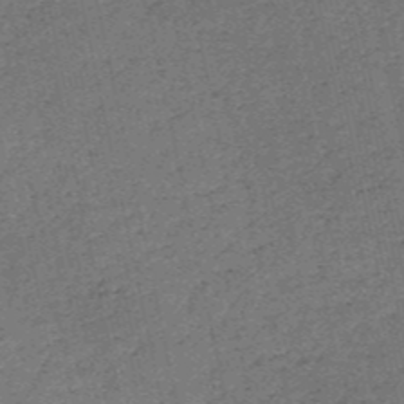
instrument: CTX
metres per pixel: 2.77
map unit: HNb
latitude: -53.7099
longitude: -39.6316
